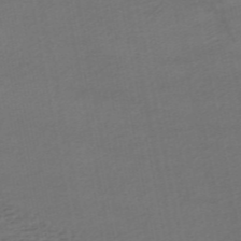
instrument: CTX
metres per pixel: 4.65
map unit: HNhu
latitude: -42.8219
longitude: 103.4832
